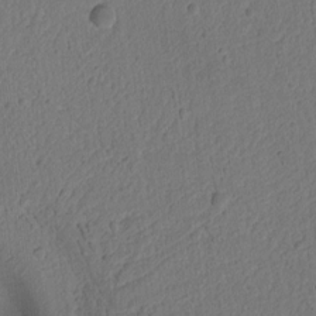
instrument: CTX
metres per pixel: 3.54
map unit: Ht
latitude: 10.2712
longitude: -74.9514
